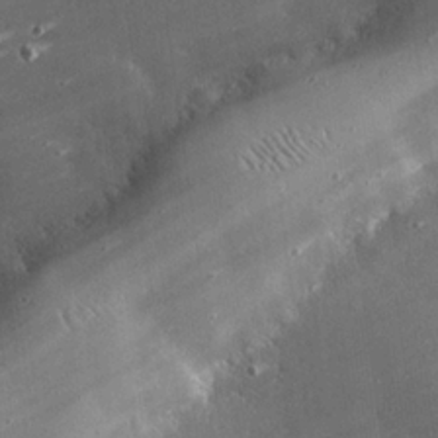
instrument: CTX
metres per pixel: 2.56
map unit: eHh
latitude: 24.6490
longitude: -90.7057
